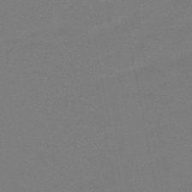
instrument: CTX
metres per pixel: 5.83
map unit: HNb
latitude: -48.7463
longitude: -48.3467
